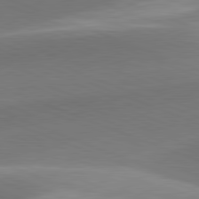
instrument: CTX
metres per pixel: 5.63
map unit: lApd
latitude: 81.6127
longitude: 134.7841
